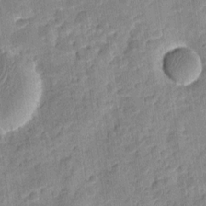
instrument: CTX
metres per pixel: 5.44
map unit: eHh
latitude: 8.6491
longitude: -74.3656
